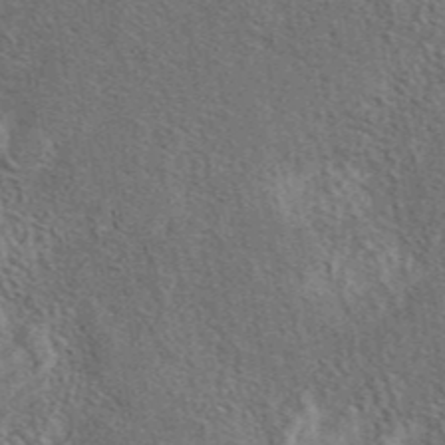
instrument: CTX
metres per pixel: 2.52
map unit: eAb
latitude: 43.4993
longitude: 110.5951
